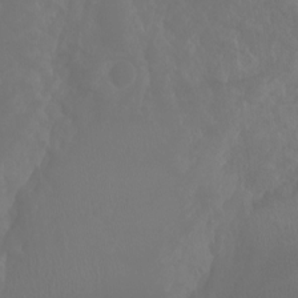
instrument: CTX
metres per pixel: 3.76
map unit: Aa
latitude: -8.6896
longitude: -78.2145
